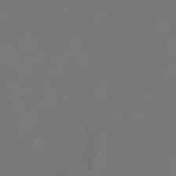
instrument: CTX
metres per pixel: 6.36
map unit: lHb
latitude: -47.2565
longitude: 72.6896
